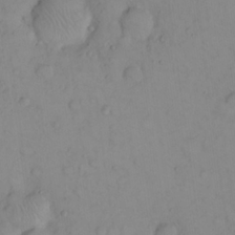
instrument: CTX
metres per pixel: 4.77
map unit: Nhu
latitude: 23.8205
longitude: -62.8002
